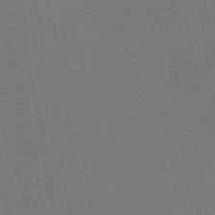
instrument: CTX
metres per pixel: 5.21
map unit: lHb
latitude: -44.7652
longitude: 64.8786
